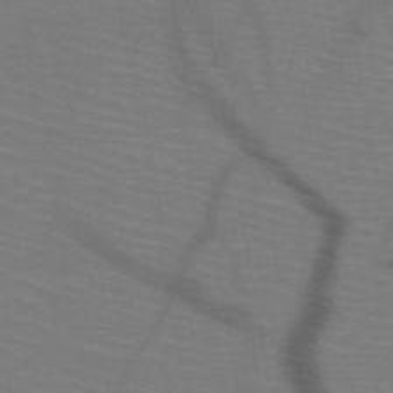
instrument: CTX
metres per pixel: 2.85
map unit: HNb
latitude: -50.1417
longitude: -44.5734
